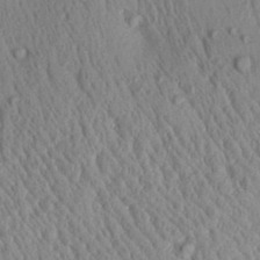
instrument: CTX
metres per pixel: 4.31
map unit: Aa
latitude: 30.0822
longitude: -137.4049
